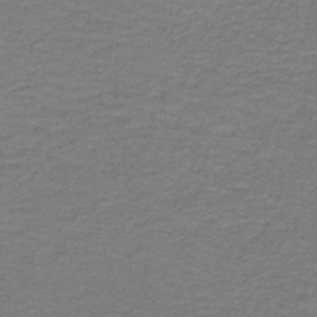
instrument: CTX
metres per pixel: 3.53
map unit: lHb
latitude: -41.9367
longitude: 53.8989
